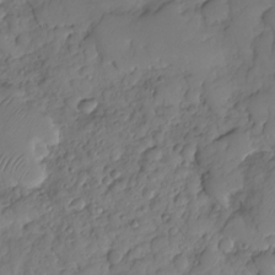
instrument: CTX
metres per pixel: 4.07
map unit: HNhu
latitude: -25.0864
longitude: 49.4266
